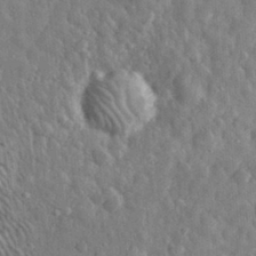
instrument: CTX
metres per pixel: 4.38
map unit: eHh
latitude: 31.7450
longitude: -71.8016
